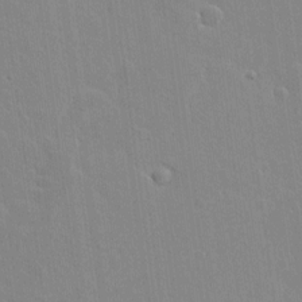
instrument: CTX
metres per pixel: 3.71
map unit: lAvf
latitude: 16.0255
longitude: -128.4790
